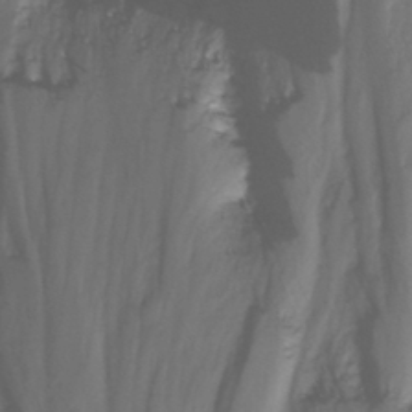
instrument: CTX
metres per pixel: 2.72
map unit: Nhu
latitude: -13.9367
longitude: -53.2537
